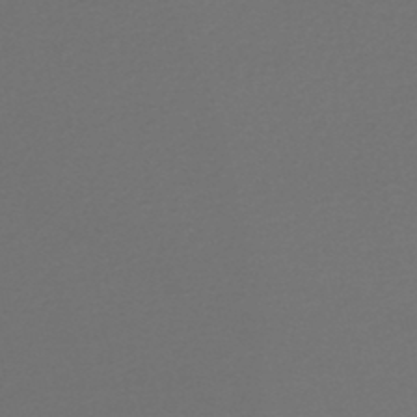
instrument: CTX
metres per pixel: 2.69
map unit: HNhu
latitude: -47.2754
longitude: 98.3684
